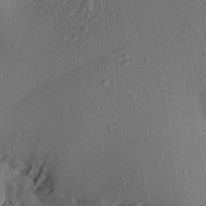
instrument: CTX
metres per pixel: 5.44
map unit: Aa
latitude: 21.8961
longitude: -147.3671
